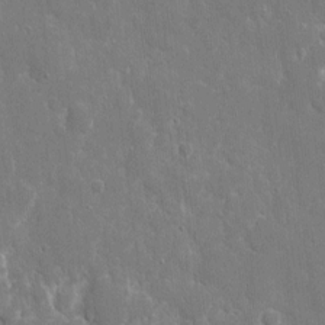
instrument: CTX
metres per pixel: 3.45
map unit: eHh
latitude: 8.7246
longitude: -70.4223
